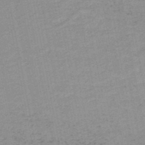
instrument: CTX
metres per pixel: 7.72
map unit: HNb
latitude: -48.4062
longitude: 59.2375
